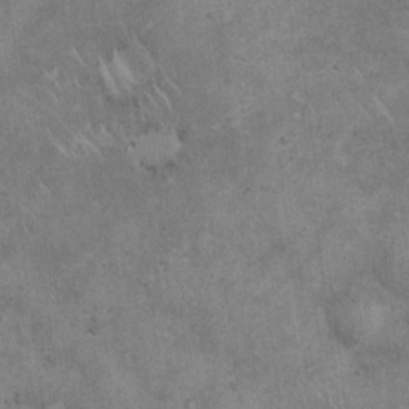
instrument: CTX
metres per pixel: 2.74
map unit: Hto
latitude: 18.1011
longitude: -61.0080
